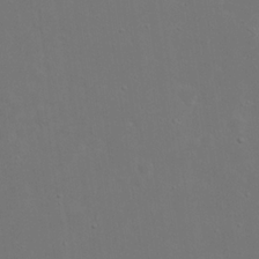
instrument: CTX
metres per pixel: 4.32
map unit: eHh
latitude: 19.9150
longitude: -72.2334
